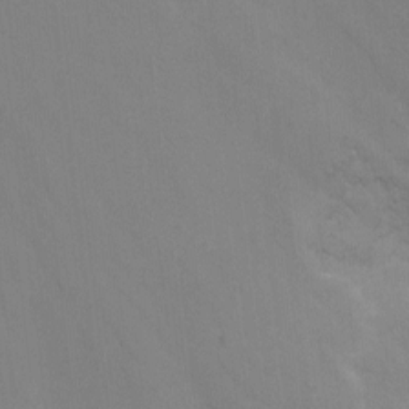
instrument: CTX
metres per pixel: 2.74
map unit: Nhu
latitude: -8.1039
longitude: -79.9339
